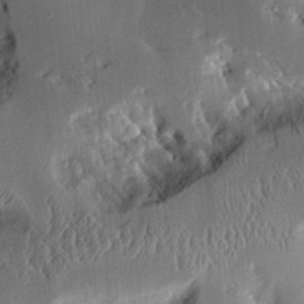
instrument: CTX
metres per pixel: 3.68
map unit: Aa
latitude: 10.4034
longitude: -126.0255
